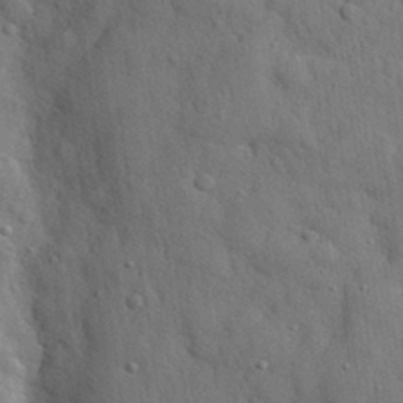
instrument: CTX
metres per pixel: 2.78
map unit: eHh
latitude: 28.7435
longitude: -74.9325
